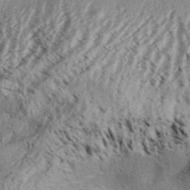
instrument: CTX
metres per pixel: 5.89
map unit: Aa
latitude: 31.5938
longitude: -136.8758
